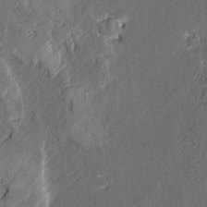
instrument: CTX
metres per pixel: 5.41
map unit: lAvf
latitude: -0.3496
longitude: -107.4615
